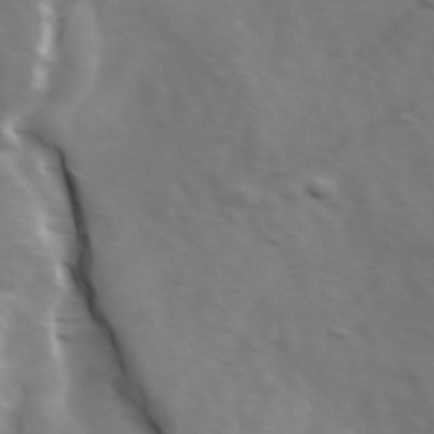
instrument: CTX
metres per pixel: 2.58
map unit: Ave
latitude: 1.1025
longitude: -113.2537
